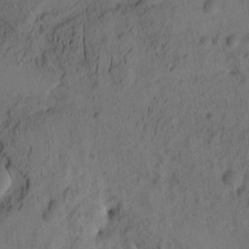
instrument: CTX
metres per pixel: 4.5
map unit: eHh
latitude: -1.1243
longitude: 15.9745
